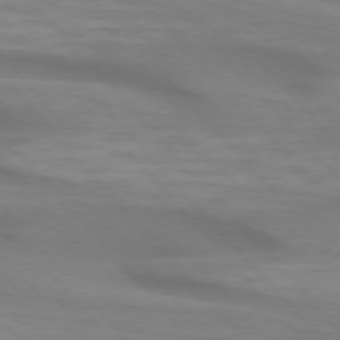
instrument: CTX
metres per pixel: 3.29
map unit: lApd
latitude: 74.8569
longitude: -61.1592
